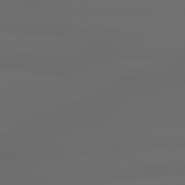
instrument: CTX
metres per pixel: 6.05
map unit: lApd
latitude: 79.1403
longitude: -163.7072
